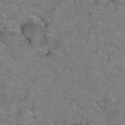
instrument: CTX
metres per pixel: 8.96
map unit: Hto
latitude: 38.8758
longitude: -43.9906
